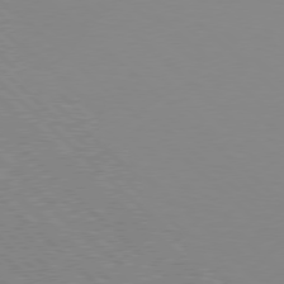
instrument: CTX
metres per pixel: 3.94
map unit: Hpe
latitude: 77.6127
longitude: -172.0633
